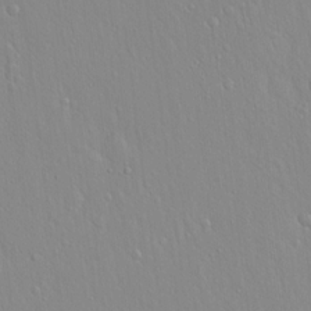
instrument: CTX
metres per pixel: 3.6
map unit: Hto
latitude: 17.7450
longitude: -57.7071
